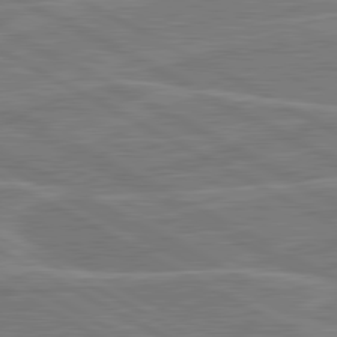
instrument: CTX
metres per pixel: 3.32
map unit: lApd
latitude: 81.0647
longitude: 122.3684
